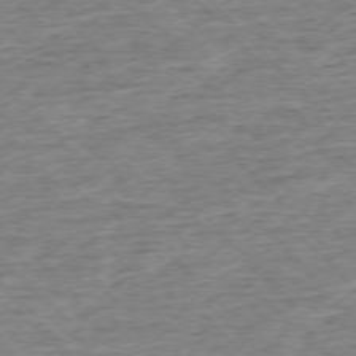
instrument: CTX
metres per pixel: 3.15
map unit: Ap
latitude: -76.2173
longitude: -92.0444
